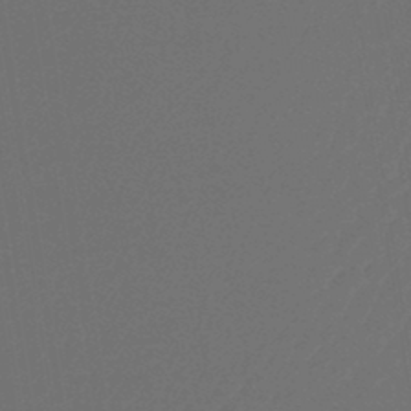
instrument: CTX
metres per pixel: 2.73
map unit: lHb
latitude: -45.3510
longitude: 56.6707
